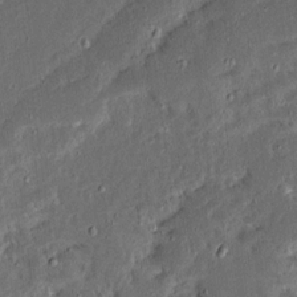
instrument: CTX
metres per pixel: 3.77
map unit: Ave
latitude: 14.5546
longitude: -138.5924
